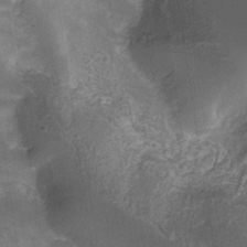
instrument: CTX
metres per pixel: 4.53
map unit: Hve
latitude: -31.1431
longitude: 93.9367
